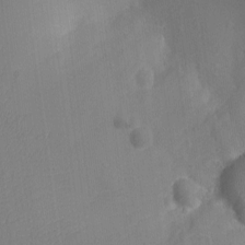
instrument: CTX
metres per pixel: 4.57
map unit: Ht
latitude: -10.4251
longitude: -22.5924
